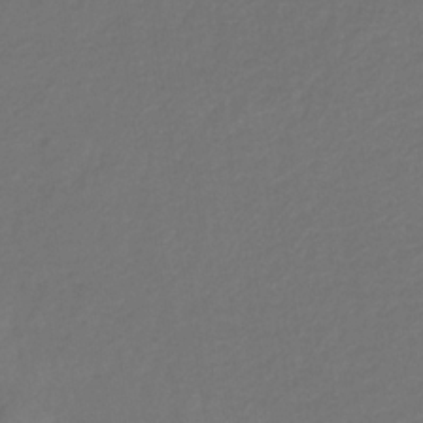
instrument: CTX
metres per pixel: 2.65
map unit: eHb
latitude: -31.2943
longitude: 71.8045
